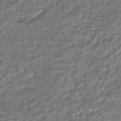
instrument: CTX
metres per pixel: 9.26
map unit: HNhu
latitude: -45.2565
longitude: 96.8597
